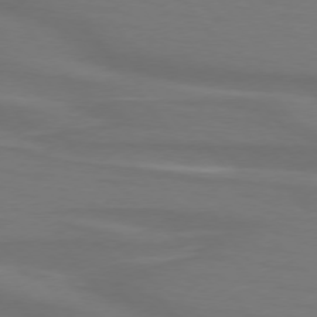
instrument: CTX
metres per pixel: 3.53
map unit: lApd
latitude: 74.5735
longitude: -79.7639
